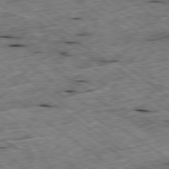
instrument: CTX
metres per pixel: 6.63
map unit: Ap
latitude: -79.4643
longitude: -88.1578
